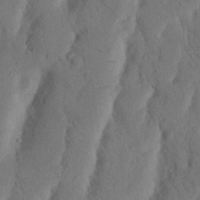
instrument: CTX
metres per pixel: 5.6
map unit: Nhu
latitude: 19.3292
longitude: -75.9528
